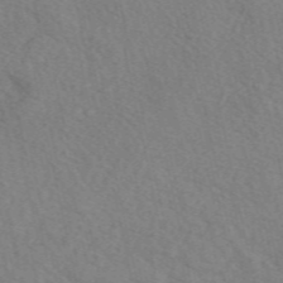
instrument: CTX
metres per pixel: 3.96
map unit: eAb
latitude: 50.0822
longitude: 109.1053
